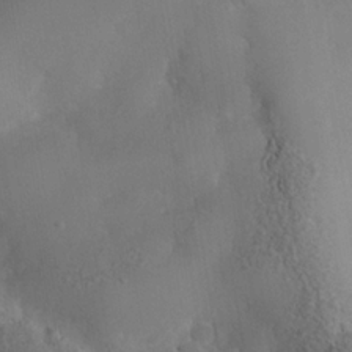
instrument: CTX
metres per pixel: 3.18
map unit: Nhe
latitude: -35.2565
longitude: -130.6680
